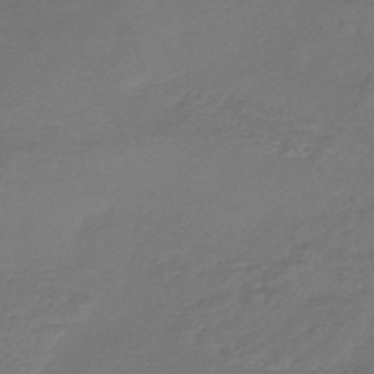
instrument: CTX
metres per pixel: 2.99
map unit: lHb
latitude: -42.9919
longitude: 73.3887
